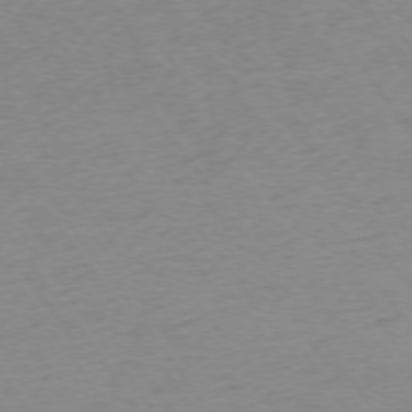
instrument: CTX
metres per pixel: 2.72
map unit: Ap
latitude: -74.4818
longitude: -85.2915
